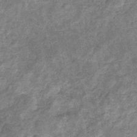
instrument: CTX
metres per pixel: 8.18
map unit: eHb
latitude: -31.6155
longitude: 70.9353
